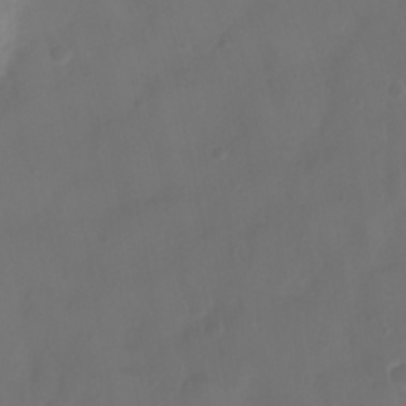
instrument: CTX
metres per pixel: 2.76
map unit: Ht
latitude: 1.3103
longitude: -21.7828
